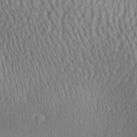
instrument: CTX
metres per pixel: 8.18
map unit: Aa
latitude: 28.6112
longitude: -138.7813
